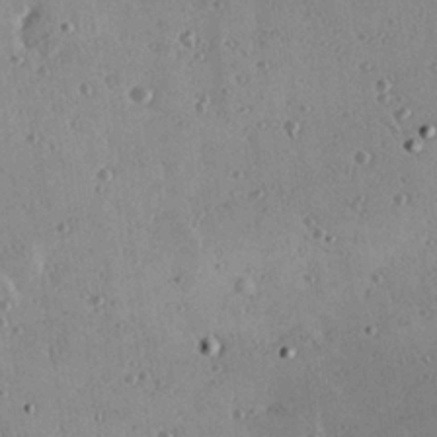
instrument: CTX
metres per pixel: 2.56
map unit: Hve
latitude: 26.0255
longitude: -93.4426
